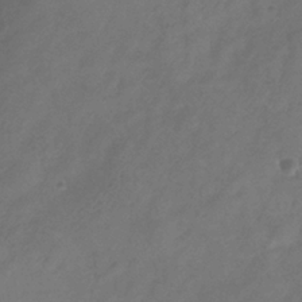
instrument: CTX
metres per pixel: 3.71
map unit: Hve
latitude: -34.3117
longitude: 90.2929
